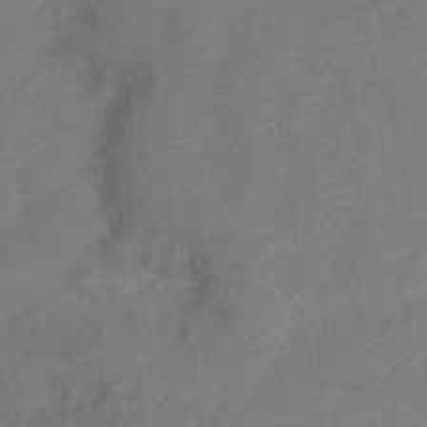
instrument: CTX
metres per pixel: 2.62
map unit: Nve
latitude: -18.5574
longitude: 108.7463
